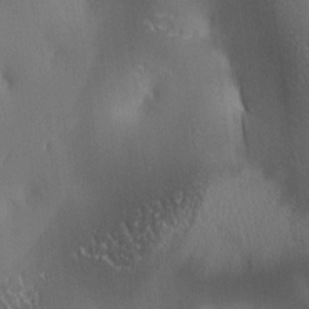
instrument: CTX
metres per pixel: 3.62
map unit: lAa
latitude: 3.2915
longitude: -117.0647
